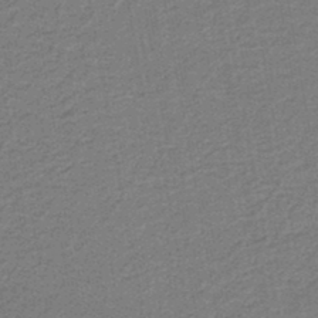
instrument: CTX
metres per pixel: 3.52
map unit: lHb
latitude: -39.6911
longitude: 54.6519
